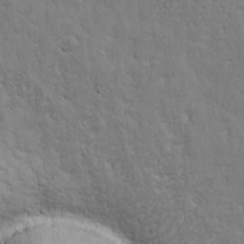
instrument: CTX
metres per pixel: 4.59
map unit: eHh
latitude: 3.5182
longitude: -78.0444
